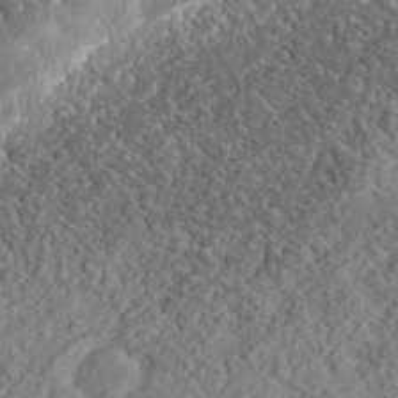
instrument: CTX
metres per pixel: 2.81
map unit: eHh
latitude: 36.5735
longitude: -79.3104
